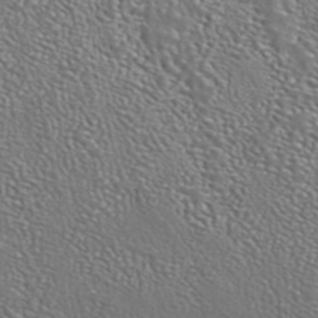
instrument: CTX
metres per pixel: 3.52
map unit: ANa
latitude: 42.8758
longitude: 23.6911
